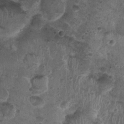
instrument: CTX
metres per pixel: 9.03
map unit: Nhu
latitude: 3.1025
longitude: -14.5546
